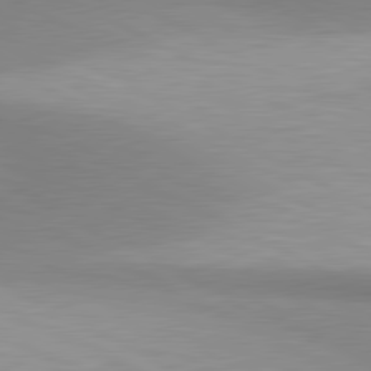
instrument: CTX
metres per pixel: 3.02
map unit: lApd
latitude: 80.8002
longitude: 157.8422
